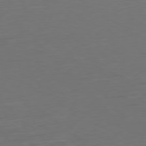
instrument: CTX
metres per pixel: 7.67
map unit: Ap
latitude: -79.8233
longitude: -64.1767
